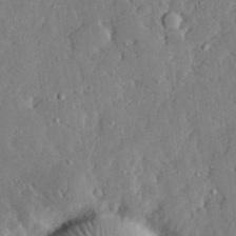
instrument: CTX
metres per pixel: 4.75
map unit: lHvf
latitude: 33.5560
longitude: -92.2522
